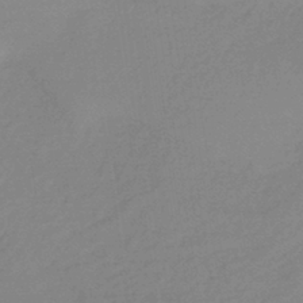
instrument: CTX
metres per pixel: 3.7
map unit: lHb
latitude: -36.2739
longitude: 69.1809
